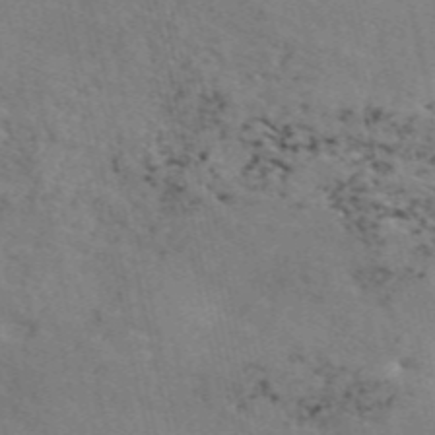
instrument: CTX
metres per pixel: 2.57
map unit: ANa
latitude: 50.4601
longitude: -82.2333
